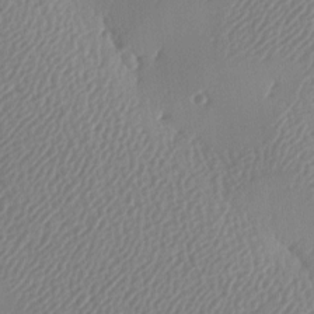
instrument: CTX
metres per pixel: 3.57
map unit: lAa
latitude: -8.8597
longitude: -128.0444
